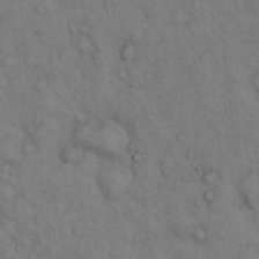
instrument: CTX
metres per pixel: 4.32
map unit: Hto
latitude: 13.3671
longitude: -59.6316
